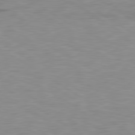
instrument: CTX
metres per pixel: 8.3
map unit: lApd
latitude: 79.3860
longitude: -88.1578
